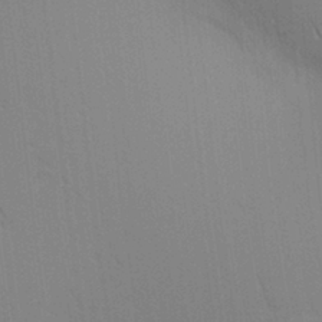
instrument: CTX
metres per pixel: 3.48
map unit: lAa
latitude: 10.9514
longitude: -108.5545
